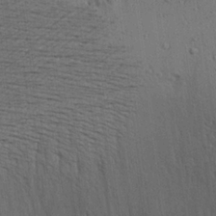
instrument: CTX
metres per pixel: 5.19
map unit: Aa
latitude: 22.4790
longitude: -144.5923
